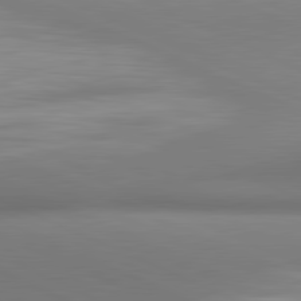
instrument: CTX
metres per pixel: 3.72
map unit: lApd
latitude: 81.3104
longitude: 142.8408
